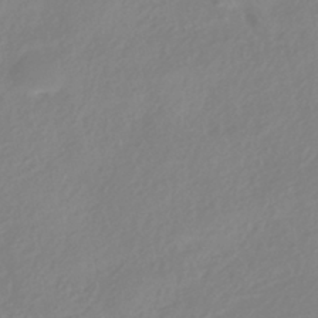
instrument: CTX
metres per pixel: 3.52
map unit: HNhu
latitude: -41.1242
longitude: 93.2943
